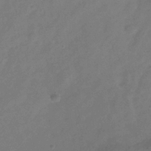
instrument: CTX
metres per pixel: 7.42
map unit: Hve
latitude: -34.0850
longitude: 90.0472
